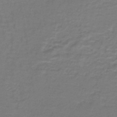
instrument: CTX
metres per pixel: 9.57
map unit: lHb
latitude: -42.7085
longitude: 56.8597
